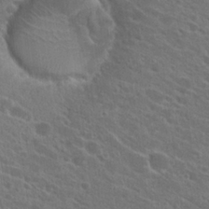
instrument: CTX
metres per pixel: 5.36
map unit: Hto
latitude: 23.9339
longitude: -39.1781
